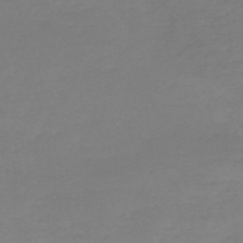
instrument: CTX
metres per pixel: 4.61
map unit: HNb
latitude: -55.1998
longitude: -40.8191
